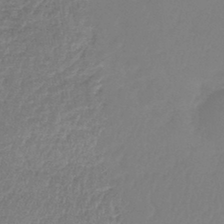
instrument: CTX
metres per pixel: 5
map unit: lHb
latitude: -44.5385
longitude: 70.9164
